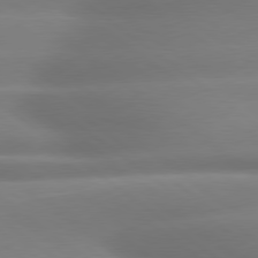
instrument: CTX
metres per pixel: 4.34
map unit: lApd
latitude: 79.2159
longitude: -133.4615
